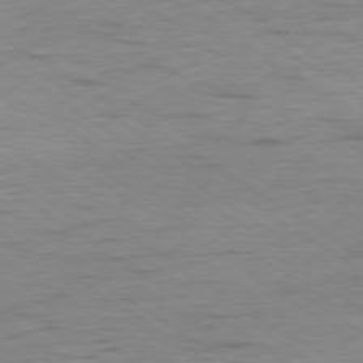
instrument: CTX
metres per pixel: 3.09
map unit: Hpe
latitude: -79.1431
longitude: -21.5560
